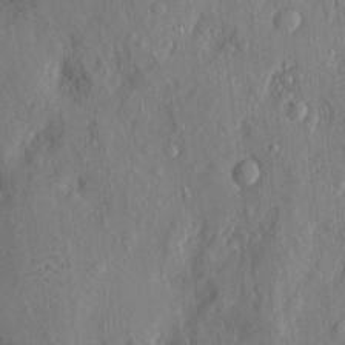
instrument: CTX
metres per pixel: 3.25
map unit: eHh
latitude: 5.2159
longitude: -73.4994
